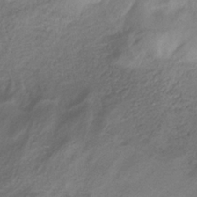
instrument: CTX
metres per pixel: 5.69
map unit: lHb
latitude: -33.6911
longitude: 66.1228
